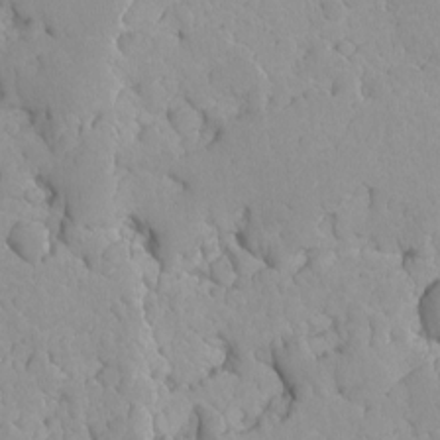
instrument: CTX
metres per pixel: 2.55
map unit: Ave
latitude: -8.3684
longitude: -116.8002
